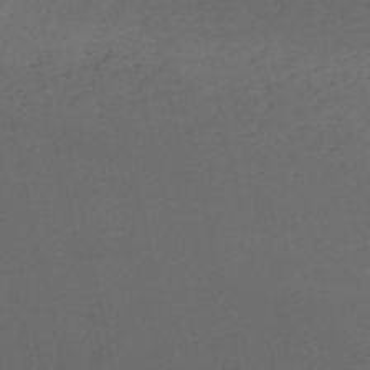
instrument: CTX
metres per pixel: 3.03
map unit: HNb
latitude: -53.7855
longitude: -42.0822
